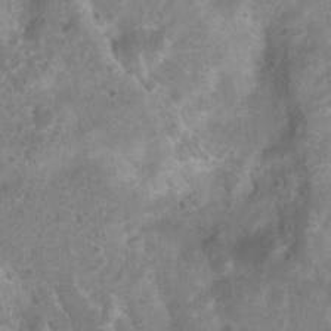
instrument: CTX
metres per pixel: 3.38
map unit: Nhu
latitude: 8.5357
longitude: -22.0633
